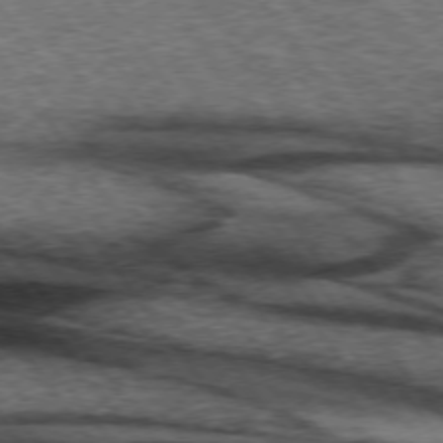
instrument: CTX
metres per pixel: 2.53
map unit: lApd
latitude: 73.5938
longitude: -76.3467
